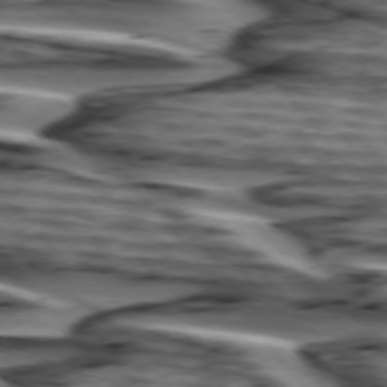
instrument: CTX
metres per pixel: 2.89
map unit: lApd
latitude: 75.4804
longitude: -72.8758
